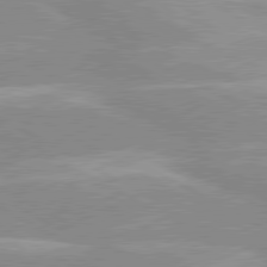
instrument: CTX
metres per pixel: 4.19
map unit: lApd
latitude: 80.1956
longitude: -124.4034
